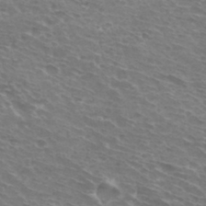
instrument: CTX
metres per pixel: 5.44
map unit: Hto
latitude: 32.9892
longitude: -43.4049
